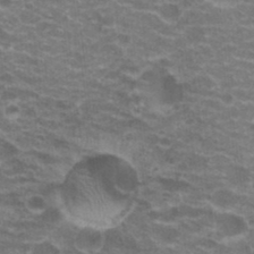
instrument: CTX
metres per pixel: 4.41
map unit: Hto
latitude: 20.0633
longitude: -36.5357
